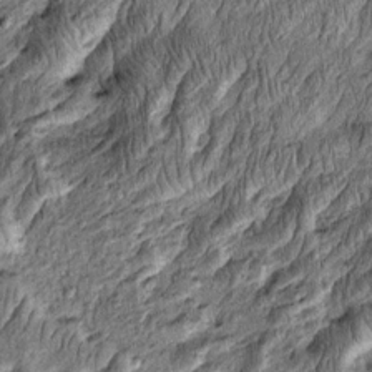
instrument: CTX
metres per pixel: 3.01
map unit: Htu
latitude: -4.1416
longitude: 157.4076
